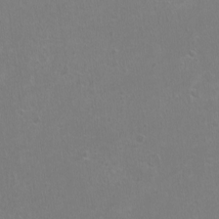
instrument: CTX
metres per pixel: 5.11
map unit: HNhu
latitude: -0.8786
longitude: 0.8975
